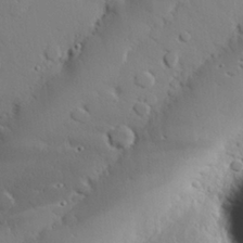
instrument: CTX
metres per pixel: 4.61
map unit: eHh
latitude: 28.0822
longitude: -81.4993
